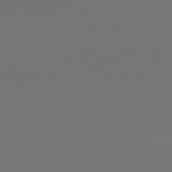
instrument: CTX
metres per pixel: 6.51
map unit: lApd
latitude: 81.5749
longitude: -152.0444
